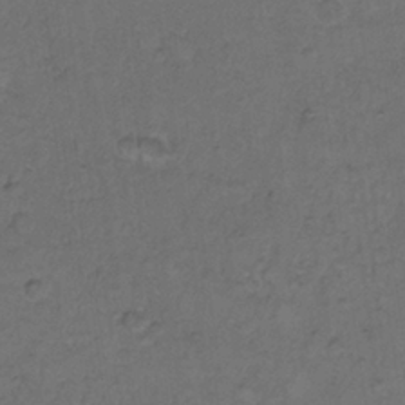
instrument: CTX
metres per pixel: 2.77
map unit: Hto
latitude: 9.6883
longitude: -60.4034
